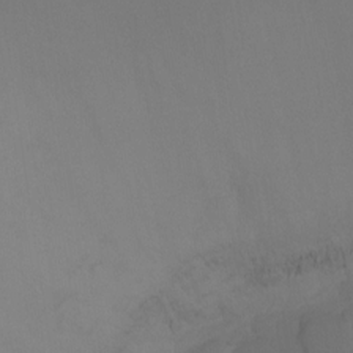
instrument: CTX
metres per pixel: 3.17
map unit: Ht
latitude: -7.7666
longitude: -30.3845
